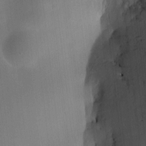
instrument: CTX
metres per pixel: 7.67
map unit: HNhu
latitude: 9.9528
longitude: 10.0283
